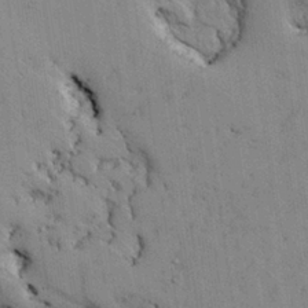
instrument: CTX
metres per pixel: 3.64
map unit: Aa
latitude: 26.9703
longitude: -128.1578
